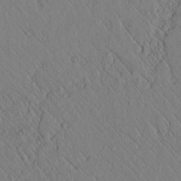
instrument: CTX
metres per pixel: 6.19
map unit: lAvf
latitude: 6.5924
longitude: 159.5399
